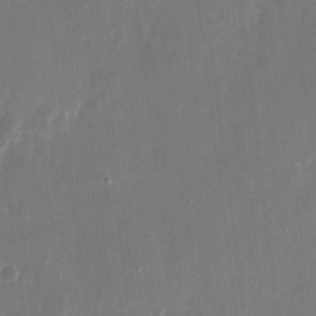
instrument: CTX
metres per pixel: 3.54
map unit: eHh
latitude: 11.2348
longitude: -71.7449
